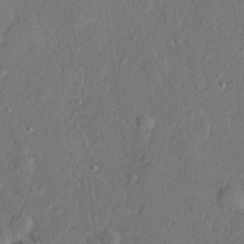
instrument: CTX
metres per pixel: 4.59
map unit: lHvf
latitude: 22.6301
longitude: 144.5196
